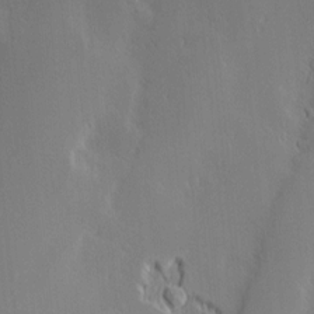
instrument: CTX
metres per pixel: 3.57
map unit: Nve
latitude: -9.7855
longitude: 173.7288
